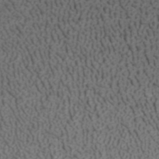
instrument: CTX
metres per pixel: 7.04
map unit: ANa
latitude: 41.3103
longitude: 27.7477
